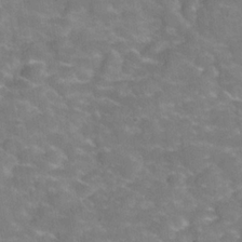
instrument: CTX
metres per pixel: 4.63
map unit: Hve
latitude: -30.8030
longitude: 95.1431
